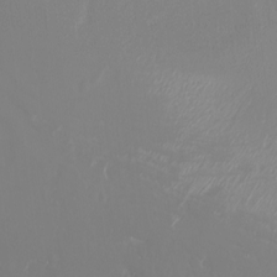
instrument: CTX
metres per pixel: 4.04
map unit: Nhu
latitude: -6.9730
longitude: -90.1011
